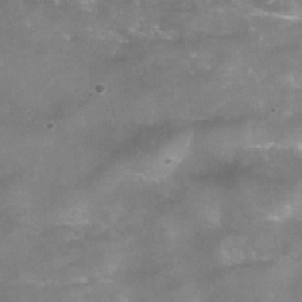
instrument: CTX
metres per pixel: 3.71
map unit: Nhu
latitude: 25.1214
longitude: -53.6694
